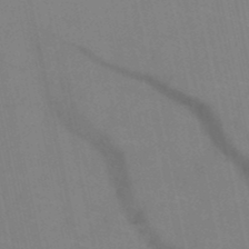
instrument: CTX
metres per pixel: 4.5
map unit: HNb
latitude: -48.2551
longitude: -47.9150
